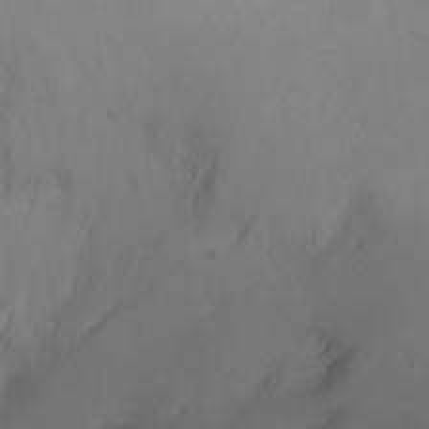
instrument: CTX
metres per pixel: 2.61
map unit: Ht
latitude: 1.3481
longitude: -35.8205
